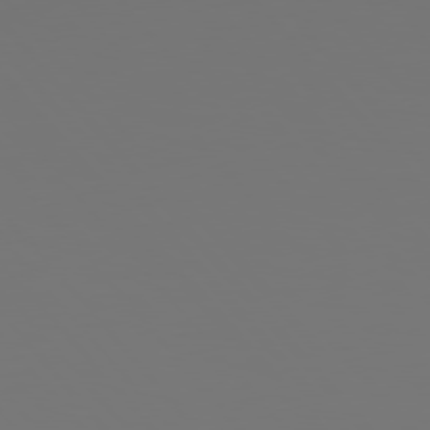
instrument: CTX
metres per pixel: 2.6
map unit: Hpe
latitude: 77.0836
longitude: -165.5749
